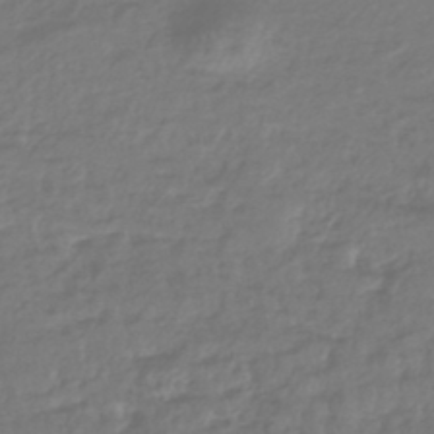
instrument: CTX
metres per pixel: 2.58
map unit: HNhu
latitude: -45.1620
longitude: 99.8611
